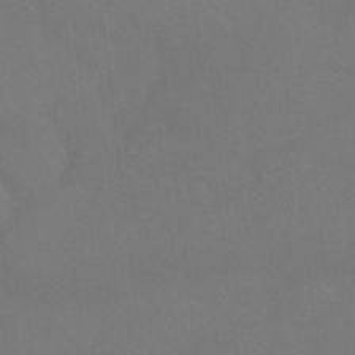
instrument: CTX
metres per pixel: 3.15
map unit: Ht
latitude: -7.5777
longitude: -37.0837
